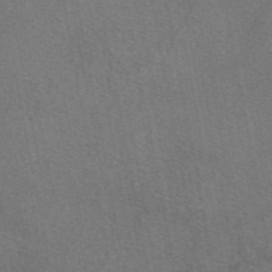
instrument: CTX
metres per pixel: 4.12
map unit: eAb
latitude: 48.9514
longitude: 112.9353
